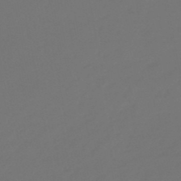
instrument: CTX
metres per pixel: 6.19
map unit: eHb
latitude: -47.5021
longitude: 86.0850
